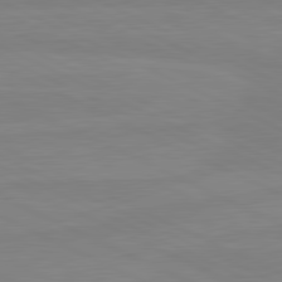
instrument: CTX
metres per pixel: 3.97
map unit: lApd
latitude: 81.1214
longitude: -178.1011
